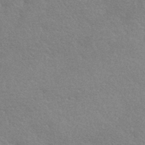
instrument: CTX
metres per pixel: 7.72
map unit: HNhu
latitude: -42.5384
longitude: 92.5952
